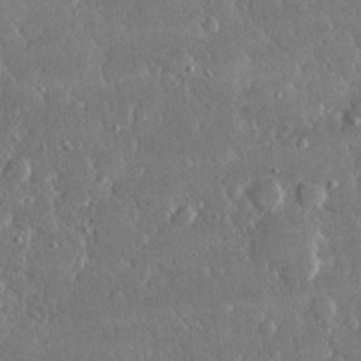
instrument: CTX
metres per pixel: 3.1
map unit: lHvf
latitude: 30.7813
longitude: -92.6301
